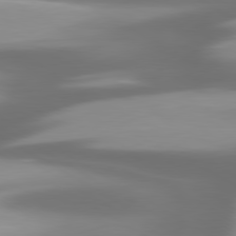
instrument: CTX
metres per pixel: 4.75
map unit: lApd
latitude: 80.1200
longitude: -139.2537
